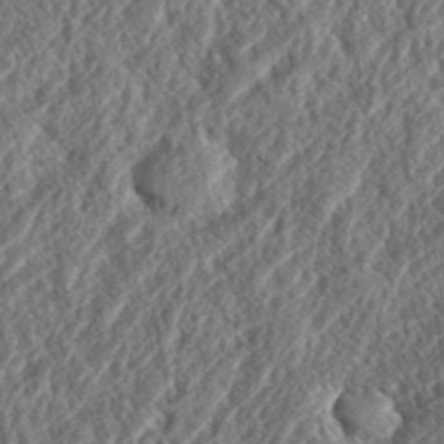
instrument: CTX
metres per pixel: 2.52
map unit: eHh
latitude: 37.2348
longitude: -138.4034
